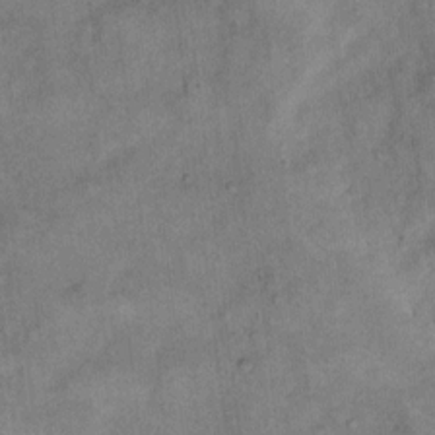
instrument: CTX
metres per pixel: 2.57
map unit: eHh
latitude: 13.7828
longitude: -65.0269
